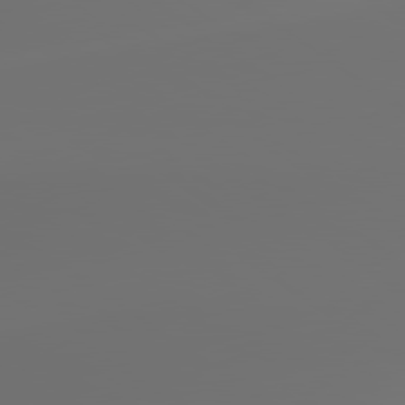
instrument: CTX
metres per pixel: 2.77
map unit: lApd
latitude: 79.7828
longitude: 177.1431
